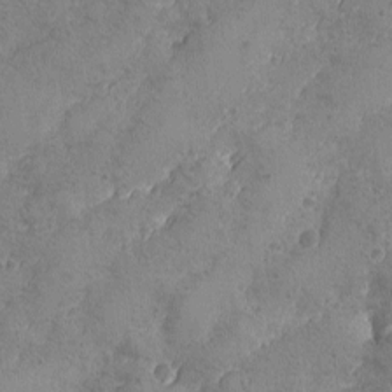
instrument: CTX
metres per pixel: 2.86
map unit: Ave
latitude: -8.3117
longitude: -118.6679
